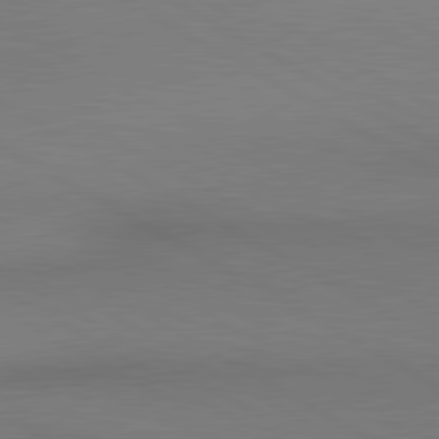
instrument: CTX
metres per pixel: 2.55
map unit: lApd
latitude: 80.7246
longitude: 155.9556
